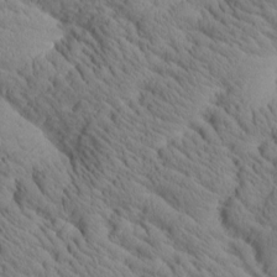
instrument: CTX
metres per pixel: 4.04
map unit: Htu
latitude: 1.0458
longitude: 175.3320
